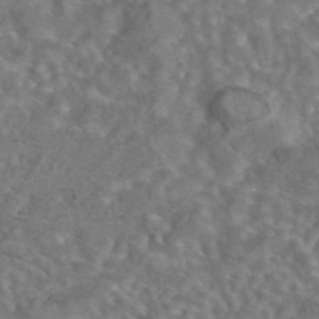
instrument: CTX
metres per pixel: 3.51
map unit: eAb
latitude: 43.5938
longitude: 108.1606
